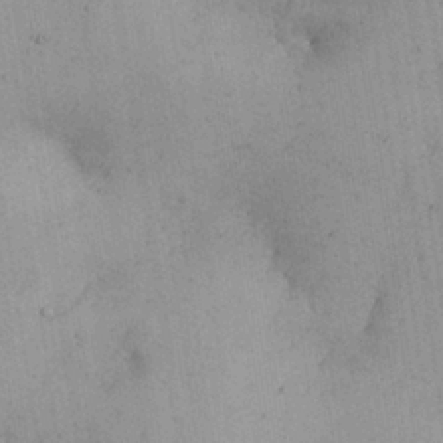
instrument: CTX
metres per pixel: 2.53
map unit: Nhu
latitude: 26.7435
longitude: -68.0444
